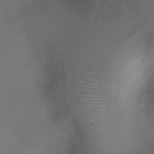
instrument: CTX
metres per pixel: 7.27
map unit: Ht
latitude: -3.5399
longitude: -18.5734
